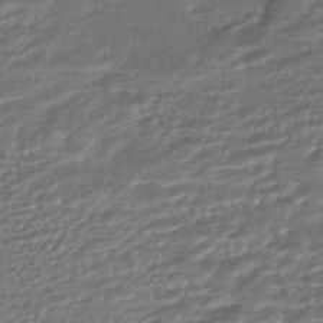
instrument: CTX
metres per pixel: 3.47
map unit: HNhu
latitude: -45.5210
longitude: 104.3117
